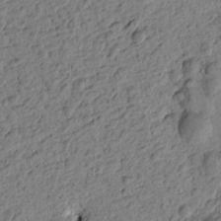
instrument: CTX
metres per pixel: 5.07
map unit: Htu
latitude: -1.2187
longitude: -176.1955
